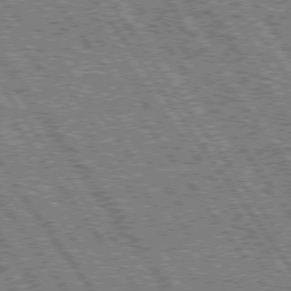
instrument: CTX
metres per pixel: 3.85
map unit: Hpe
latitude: 75.1403
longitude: -153.8395
